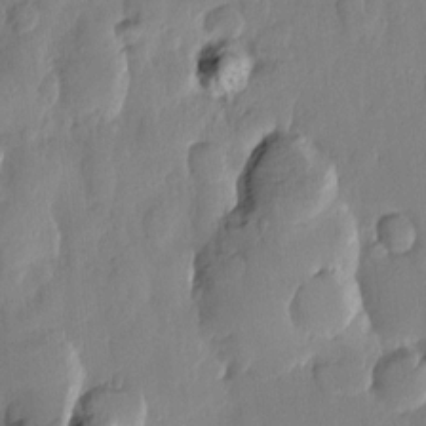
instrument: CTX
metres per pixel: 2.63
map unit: Htu
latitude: -0.0661
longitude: -176.8758
